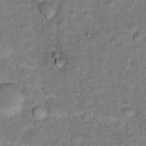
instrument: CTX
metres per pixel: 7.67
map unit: Hto
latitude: 15.6694
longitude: -38.4223
